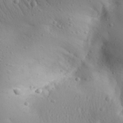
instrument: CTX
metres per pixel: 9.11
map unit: Aa
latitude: 30.8947
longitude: -143.3104
